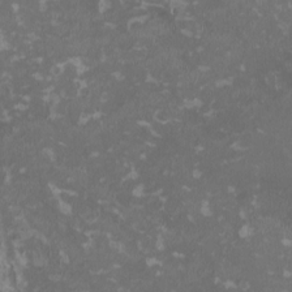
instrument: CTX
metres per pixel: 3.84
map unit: HNhu
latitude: 2.2144
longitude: -4.0255
